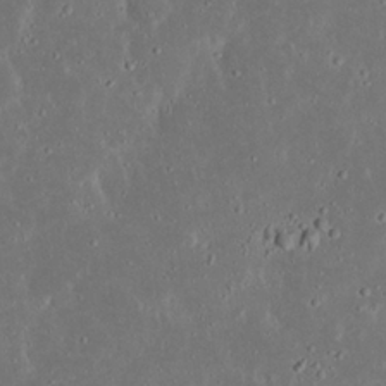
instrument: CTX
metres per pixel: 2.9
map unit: Nhu
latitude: 23.2348
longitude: -71.0458
